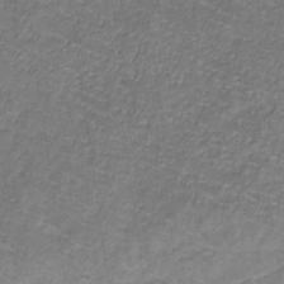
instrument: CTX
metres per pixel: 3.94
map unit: eHb
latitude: -32.1417
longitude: 67.3699
